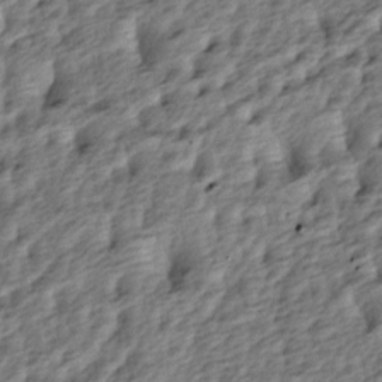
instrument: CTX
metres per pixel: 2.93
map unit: lAa
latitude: -4.3495
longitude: -122.8191
